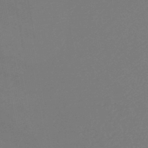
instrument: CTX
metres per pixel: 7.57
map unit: HNb
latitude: -47.2187
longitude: 56.9919
